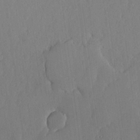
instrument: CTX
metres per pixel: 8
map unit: lHvf
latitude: 17.8017
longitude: -114.9702
